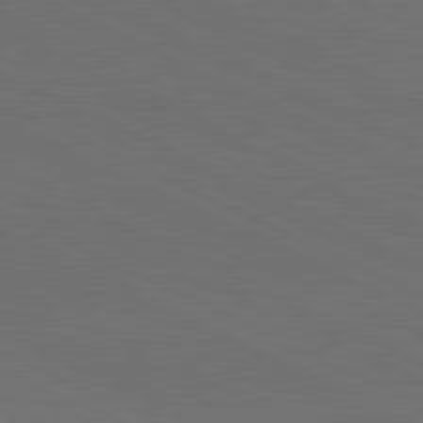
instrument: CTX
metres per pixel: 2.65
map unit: lApd
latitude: 81.2726
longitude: 148.4629
